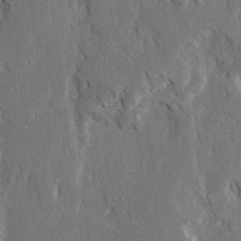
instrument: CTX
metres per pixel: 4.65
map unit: Ave
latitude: 23.1970
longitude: -130.6302
